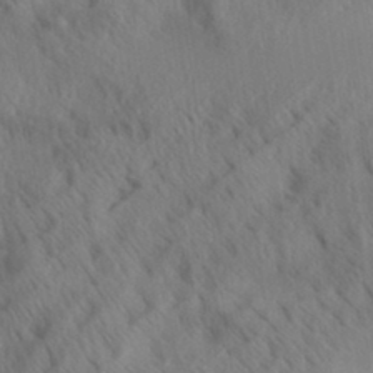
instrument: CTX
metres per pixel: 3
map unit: Aa
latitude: 32.5924
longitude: -140.7435
